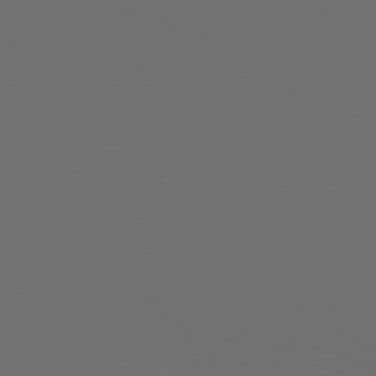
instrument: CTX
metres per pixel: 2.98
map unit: Ap
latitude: -76.9731
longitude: -81.5749
